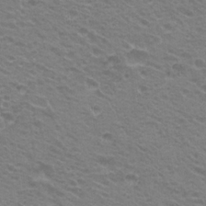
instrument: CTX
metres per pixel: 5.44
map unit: Hto
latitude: 22.2522
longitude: -31.0837
